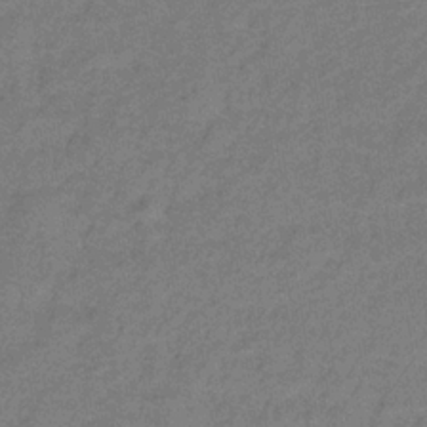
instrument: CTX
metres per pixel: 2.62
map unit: lHb
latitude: -32.5952
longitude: 66.7652
